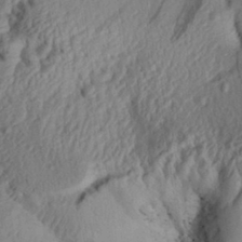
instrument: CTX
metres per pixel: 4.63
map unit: Aa
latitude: 30.5168
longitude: -133.9906
